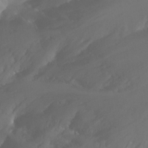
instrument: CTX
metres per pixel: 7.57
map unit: Ht
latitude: -0.2740
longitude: -35.3481
